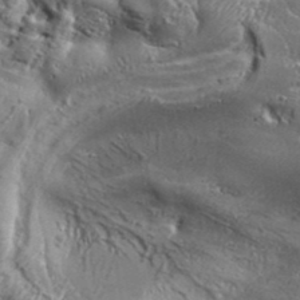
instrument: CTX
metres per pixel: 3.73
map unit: Aa
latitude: 34.3278
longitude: -135.2348
